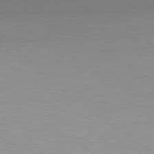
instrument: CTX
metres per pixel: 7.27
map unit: Hpe
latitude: 78.7247
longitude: -142.6869
